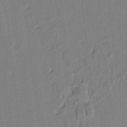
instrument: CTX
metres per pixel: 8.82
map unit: lAvf
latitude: 7.1403
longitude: 166.2550
